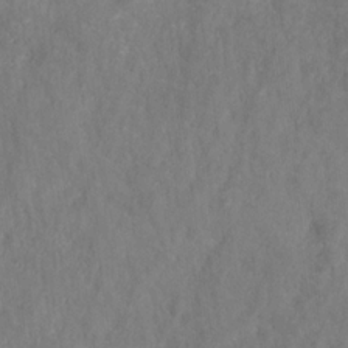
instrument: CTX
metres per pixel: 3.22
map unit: HNhu
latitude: -28.5007
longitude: 73.2565
